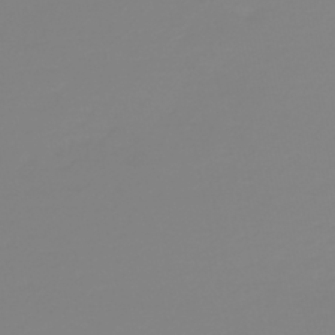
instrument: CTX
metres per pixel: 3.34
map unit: HNb
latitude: -44.5952
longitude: 51.3510
